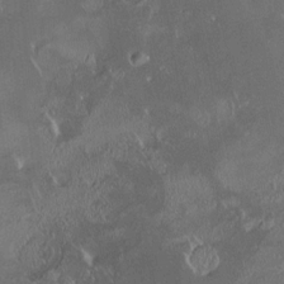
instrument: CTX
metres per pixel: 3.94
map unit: HNhu
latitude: 4.7435
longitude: 14.2362
